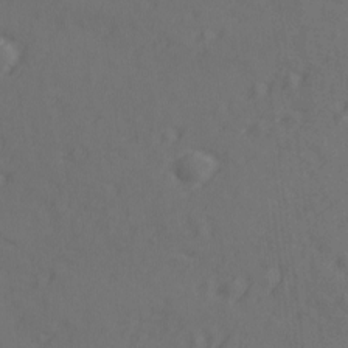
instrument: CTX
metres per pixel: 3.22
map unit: lAvf
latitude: -9.5021
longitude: -121.2159
